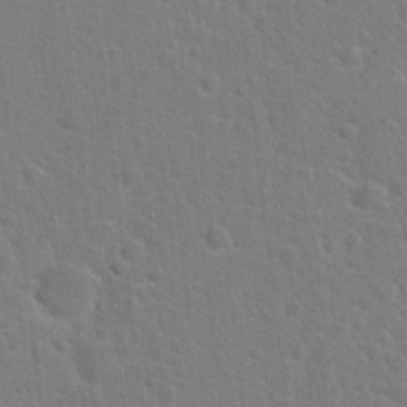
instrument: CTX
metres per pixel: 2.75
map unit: Hto
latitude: 22.2522
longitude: -47.6505
